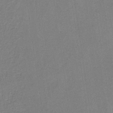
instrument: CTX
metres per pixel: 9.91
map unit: HNb
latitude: -34.3306
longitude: 54.3495
